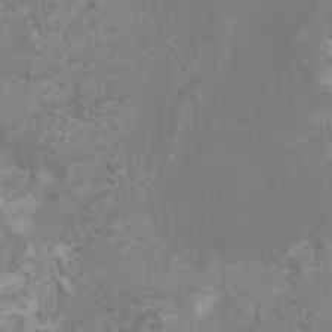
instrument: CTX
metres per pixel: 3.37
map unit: HNhu
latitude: 2.7057
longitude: -2.5168
